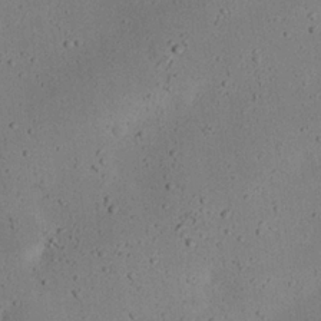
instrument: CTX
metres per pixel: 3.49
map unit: eHh
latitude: 24.3467
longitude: -70.4790
